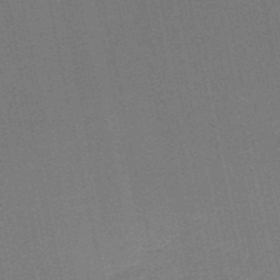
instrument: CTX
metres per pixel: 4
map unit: HNb
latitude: -53.0108
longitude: -42.8947
